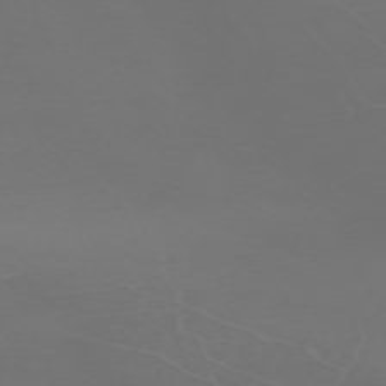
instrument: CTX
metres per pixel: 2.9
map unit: Nhu
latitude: -68.4062
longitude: 39.3510
